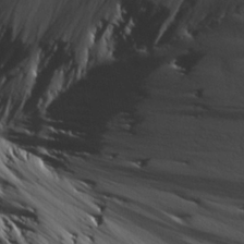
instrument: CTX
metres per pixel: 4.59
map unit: Aa
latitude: 26.1011
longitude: -142.4412
